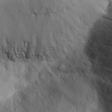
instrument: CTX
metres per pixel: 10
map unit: Aa
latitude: 25.9906
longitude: -128.9891
